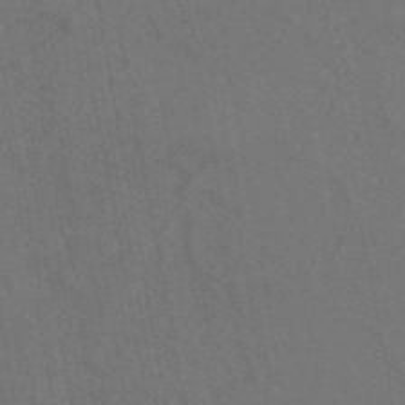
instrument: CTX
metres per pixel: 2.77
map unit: ANa
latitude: 43.6505
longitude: 27.2564
